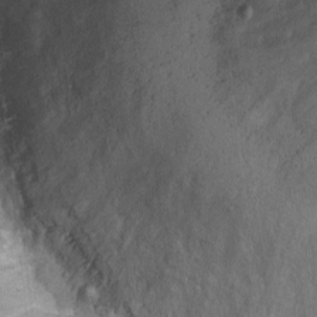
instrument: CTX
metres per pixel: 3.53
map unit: Nhu
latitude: 1.9339
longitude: -16.1199
